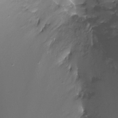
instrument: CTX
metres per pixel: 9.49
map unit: Ht
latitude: -12.0661
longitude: -45.3859
